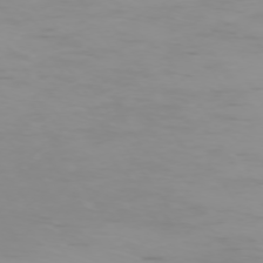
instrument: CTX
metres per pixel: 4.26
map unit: Ap
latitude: -74.4062
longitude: -82.2333
